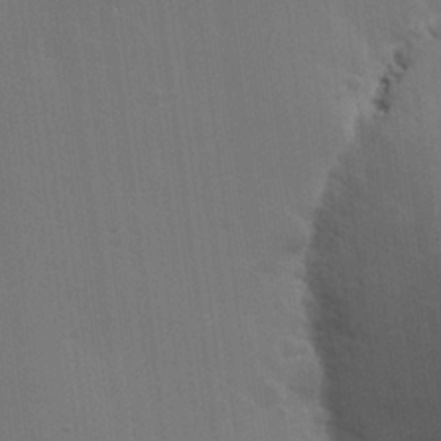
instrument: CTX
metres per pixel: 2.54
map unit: Hve
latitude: 22.7624
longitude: 146.9730
